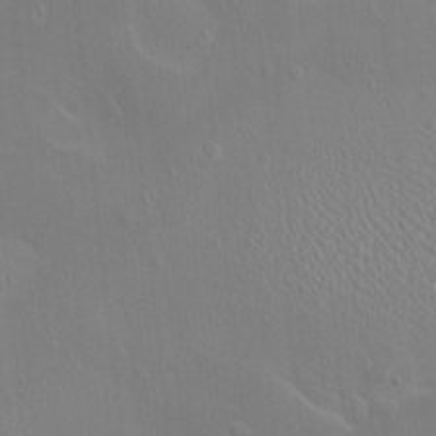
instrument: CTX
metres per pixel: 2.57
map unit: HNhu
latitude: 5.4804
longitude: 4.1228
